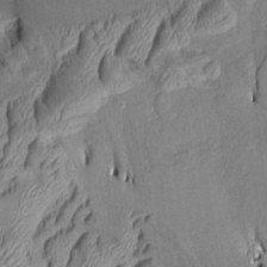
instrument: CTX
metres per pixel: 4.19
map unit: Aa
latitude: 7.9150
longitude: -129.3670
